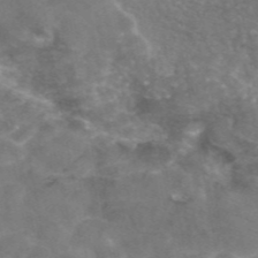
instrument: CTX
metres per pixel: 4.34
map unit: eAb
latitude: 45.6883
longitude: 120.6518
